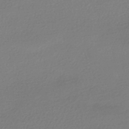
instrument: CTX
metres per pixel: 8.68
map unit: HNhu
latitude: -41.1431
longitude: 94.6329
